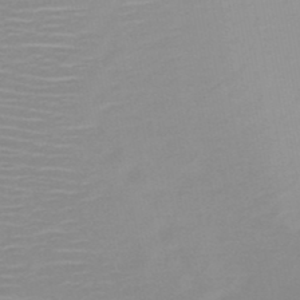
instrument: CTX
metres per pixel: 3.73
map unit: HNb
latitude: -48.1795
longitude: -43.2915
